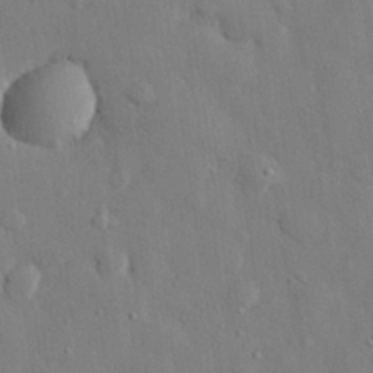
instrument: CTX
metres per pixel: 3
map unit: eHh
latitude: 28.2900
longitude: -78.9703
